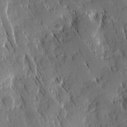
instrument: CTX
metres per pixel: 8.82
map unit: Ave
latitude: 9.3482
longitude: -104.3657
